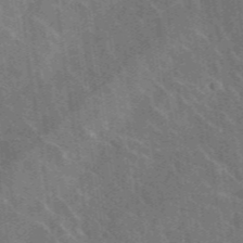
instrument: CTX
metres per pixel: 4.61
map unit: lHvf
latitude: 37.1403
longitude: -91.1970
